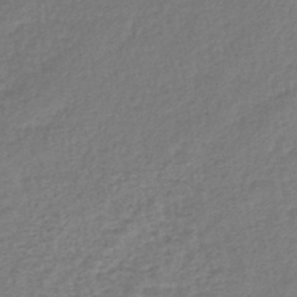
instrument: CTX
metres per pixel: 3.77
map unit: lHb
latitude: -41.0297
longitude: 70.8219
